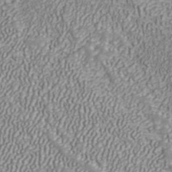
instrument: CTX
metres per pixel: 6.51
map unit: ANa
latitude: 41.8961
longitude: 18.3306
